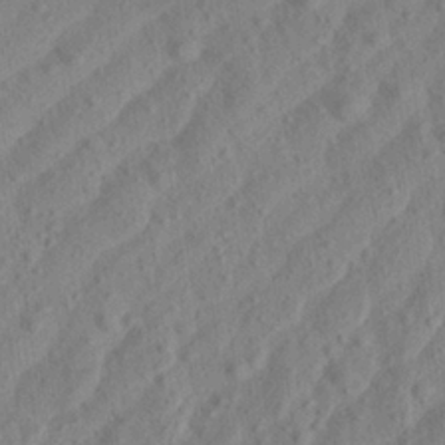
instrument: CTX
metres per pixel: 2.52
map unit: Aa
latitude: 23.5938
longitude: -143.6127
